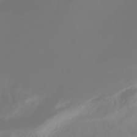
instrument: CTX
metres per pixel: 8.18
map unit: HNhu
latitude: -40.1983
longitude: 100.4062
